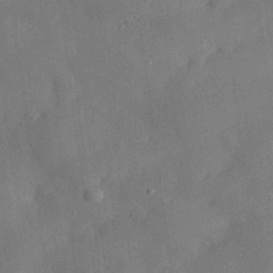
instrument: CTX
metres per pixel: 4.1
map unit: eHh
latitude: 30.3845
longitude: -77.0647
